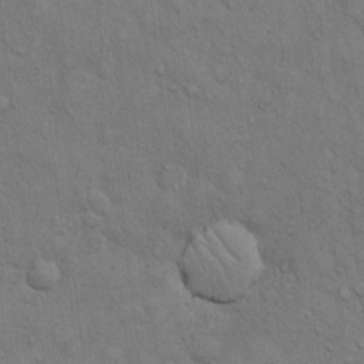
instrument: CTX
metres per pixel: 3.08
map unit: Hto
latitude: 12.8002
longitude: -60.4034
